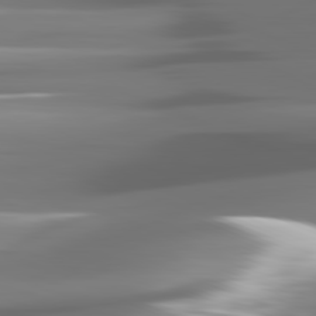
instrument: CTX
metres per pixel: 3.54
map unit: lApd
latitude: 81.4615
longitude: -143.0081
